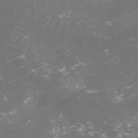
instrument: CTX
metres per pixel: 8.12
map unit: lHvf
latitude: -13.0864
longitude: -101.0836
